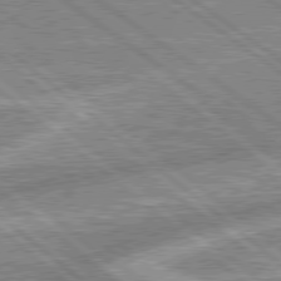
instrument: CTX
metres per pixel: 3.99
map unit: lApd
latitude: 78.9703
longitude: -157.4237
